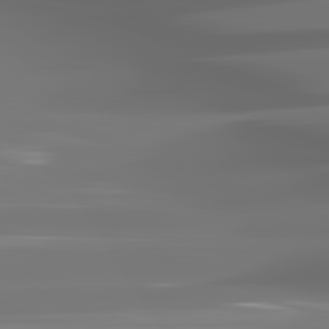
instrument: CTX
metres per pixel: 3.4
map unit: lApd
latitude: 81.8205
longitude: -144.5734
